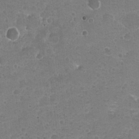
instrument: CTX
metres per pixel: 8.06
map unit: Ht
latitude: -4.9163
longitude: -36.5546
